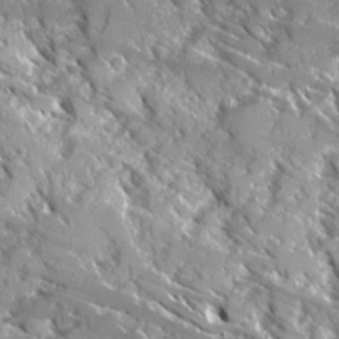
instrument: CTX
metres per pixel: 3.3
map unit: Ave
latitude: 16.5735
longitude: -130.3846
